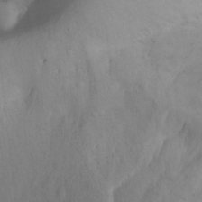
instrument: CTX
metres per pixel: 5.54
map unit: Aa
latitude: -3.2942
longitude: -73.9528
